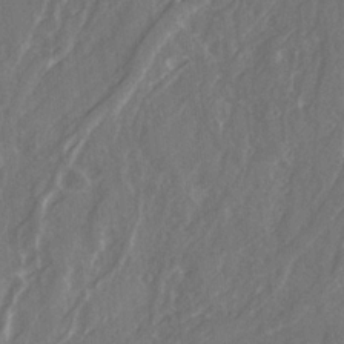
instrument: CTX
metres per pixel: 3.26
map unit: Ave
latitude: 21.5560
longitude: -132.4034
